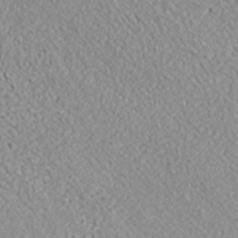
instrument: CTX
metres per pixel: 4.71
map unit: ANa
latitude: 35.4237
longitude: 14.5952
